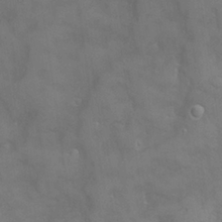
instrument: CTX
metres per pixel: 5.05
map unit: Hve
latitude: -11.4077
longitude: 174.3684
